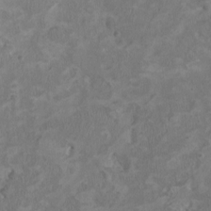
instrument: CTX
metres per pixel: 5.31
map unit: HNhu
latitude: 2.3845
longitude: -3.6316
